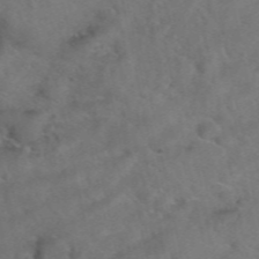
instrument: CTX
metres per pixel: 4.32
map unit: Hto
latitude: 39.4615
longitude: -41.4237
